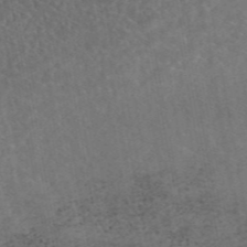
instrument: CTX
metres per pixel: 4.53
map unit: eAb
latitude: 45.4804
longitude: 124.1417
